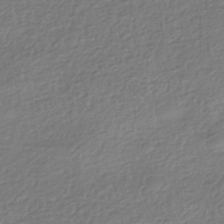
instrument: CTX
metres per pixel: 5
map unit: HNhu
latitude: -42.5195
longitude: 99.0108
